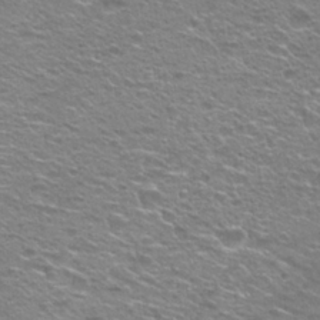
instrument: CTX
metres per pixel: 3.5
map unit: Hto
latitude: 25.0269
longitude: -30.5357
